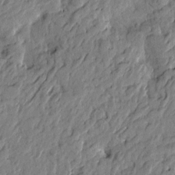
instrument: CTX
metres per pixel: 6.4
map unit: Htu
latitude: -2.8219
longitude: 179.6344
